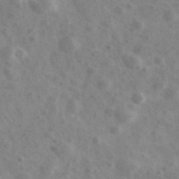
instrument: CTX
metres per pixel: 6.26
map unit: Ave
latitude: 38.9325
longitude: -106.9325
